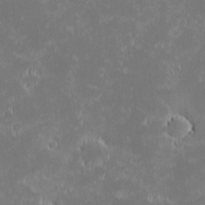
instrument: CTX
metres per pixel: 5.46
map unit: eHh
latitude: -1.5966
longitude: -84.1767
